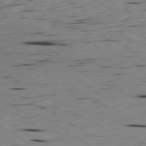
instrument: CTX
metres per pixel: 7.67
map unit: Ap
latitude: -79.8422
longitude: -100.3845
